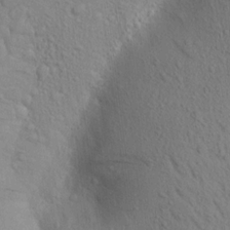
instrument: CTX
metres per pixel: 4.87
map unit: Aa
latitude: 18.4790
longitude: -149.0081
